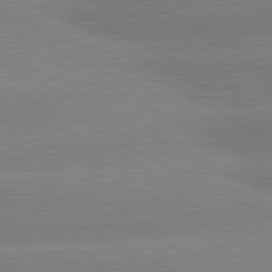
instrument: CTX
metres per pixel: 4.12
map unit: lApd
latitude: 81.1781
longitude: -150.6112
